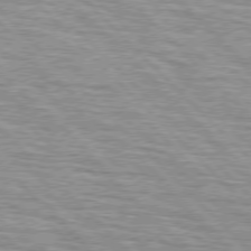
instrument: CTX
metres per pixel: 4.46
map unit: lApd
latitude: 76.7057
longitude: -58.5168
